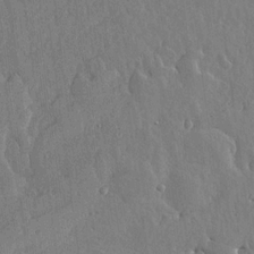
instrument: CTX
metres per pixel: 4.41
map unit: lHvf
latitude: 18.8947
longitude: -115.9906
